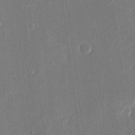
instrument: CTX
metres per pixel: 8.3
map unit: eHh
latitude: 16.5357
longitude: -70.4223
